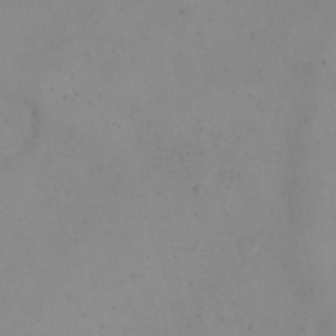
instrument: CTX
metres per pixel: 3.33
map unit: eHh
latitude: 21.9717
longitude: -64.8002
